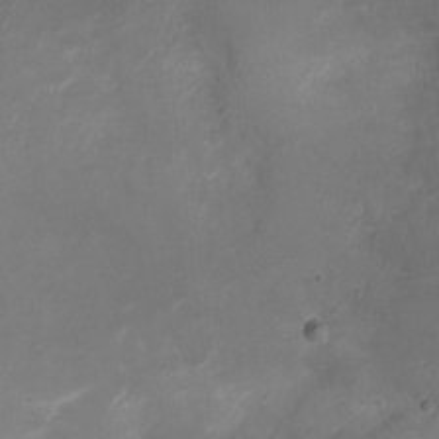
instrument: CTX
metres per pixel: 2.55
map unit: Ht
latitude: -6.9352
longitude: -21.1781
